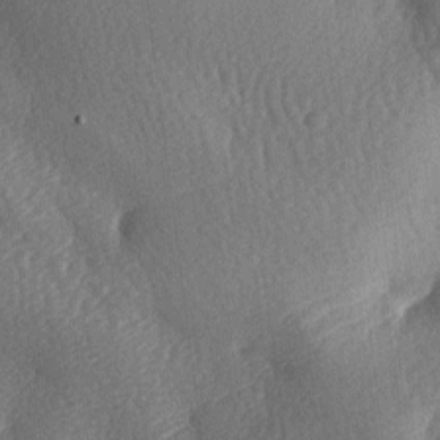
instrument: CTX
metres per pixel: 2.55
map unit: lAa
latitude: -8.1795
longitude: -127.5371
